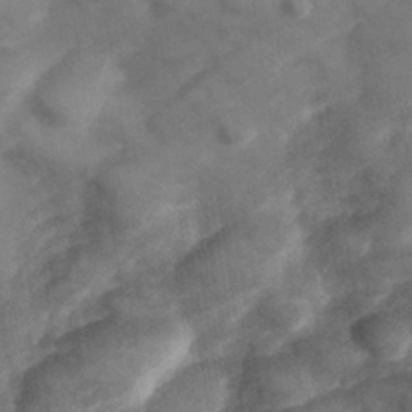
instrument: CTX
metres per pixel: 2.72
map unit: Hve
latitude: 33.3104
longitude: 151.4076
